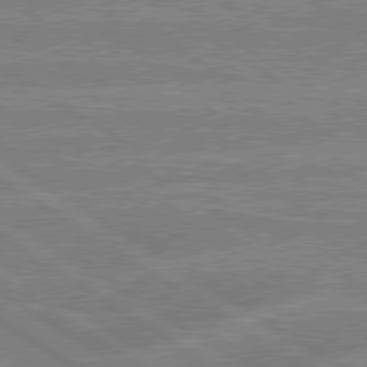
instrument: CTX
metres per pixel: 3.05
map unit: lApd
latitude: 79.3293
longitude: -131.3671
